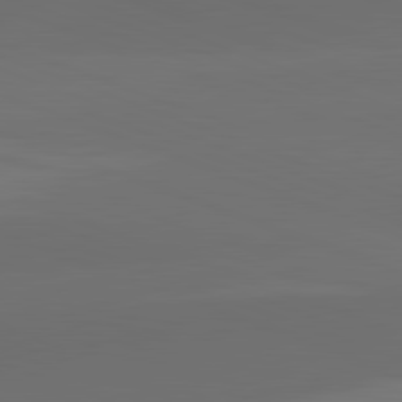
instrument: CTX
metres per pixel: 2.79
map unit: lApd
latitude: 82.0444
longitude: 134.7085
